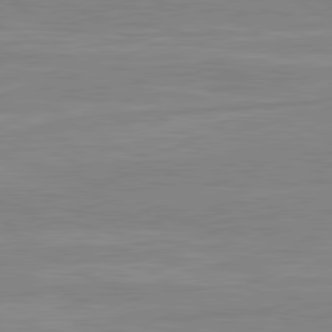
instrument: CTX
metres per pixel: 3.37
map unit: lApd
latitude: 80.8947
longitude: 171.1809
